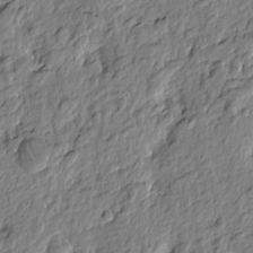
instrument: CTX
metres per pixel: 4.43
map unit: Htu
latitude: -3.1431
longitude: 179.2187
